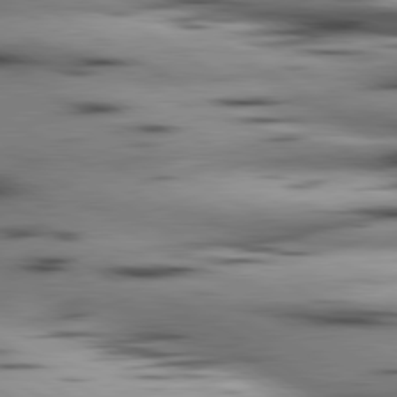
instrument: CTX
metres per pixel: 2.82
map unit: lApd
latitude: 80.3845
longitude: 161.0298
